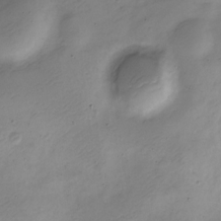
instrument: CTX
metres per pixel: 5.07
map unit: Nve
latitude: -23.1053
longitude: 106.5952
